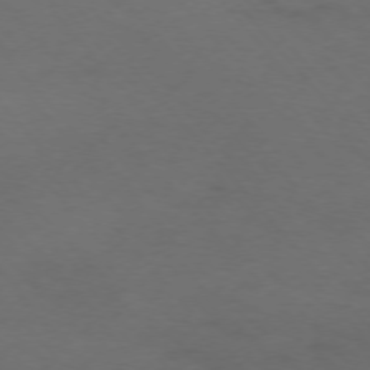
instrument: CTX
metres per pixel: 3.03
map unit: Ap
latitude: -75.8423
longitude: -66.1011
